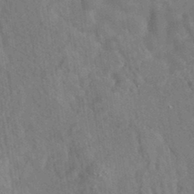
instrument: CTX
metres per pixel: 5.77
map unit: eAb
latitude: 34.6301
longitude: 110.5762
